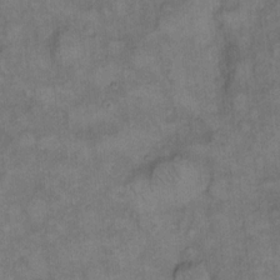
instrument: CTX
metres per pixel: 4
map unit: eHh
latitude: 13.5749
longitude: -64.8380
